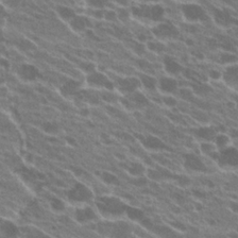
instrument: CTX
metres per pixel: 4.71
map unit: Hto
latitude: 23.6316
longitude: -38.4412
